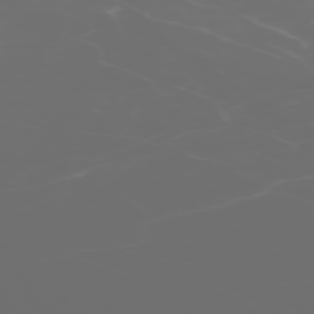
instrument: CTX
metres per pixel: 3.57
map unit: Hpe
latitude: -73.2376
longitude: 5.7666
